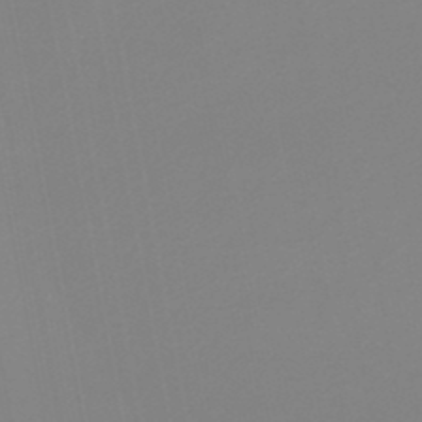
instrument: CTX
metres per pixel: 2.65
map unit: lHb
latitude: -47.0297
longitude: 71.0109
